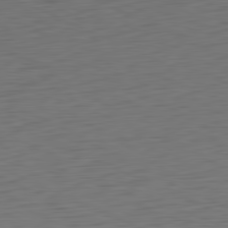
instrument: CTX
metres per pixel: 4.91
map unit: Ap
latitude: -81.2943
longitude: -59.9906
